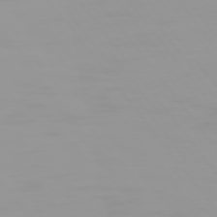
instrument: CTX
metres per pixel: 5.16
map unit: Hpe
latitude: 75.4426
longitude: -126.6869
